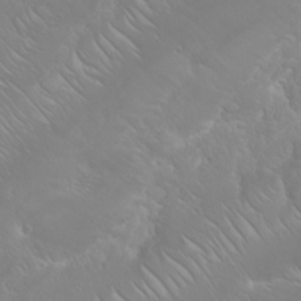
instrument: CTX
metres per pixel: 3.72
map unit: Nhu
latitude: 23.4237
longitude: -64.0255
